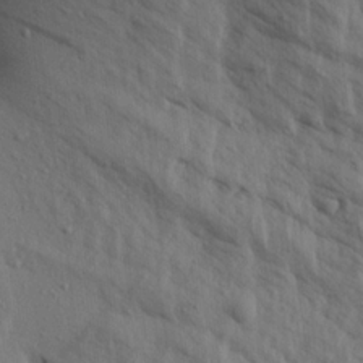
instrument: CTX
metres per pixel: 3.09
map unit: Aa
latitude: 19.5938
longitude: -147.2159
